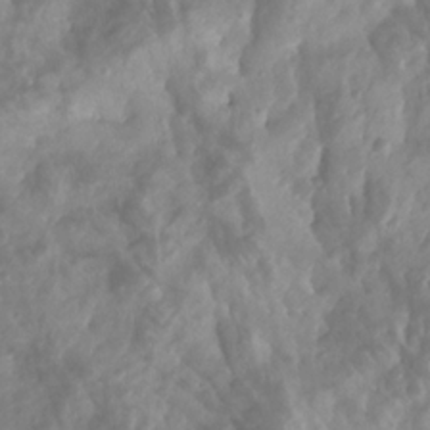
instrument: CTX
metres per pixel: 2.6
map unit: Aa
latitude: -8.1984
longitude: -78.0255
